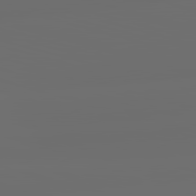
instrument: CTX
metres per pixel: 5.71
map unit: lApd
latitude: 83.6693
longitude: -130.6680
